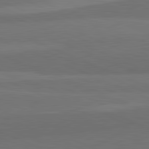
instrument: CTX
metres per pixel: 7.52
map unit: lApd
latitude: 82.2333
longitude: 156.6140
